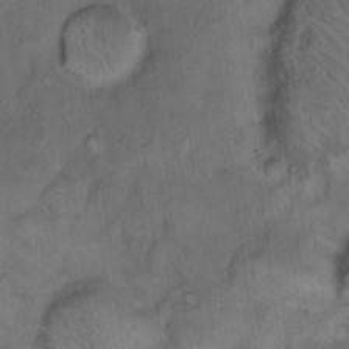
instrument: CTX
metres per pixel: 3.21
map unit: eHh
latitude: 14.6491
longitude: -64.5735
